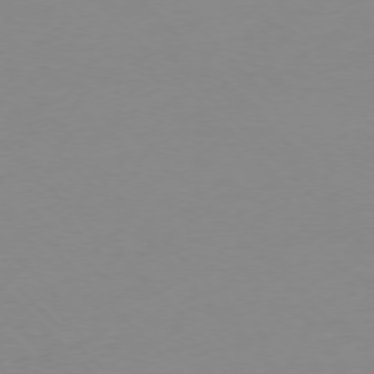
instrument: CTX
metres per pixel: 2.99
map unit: Ap
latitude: -76.8597
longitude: -70.5168
